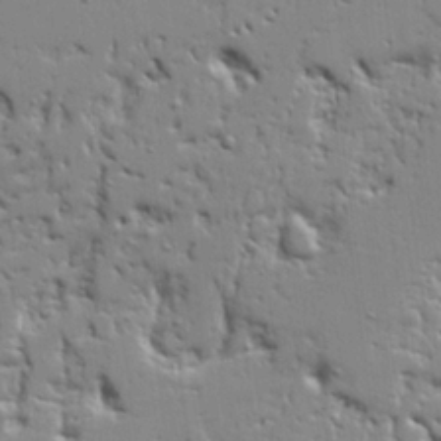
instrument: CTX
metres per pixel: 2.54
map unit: Ave
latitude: 20.0255
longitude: -127.7072
